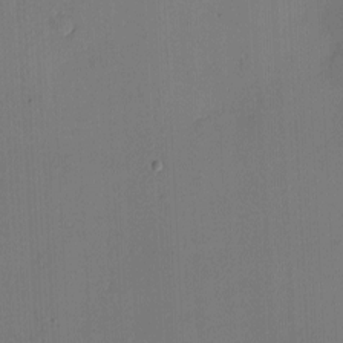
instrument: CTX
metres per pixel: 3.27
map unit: eHh
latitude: -3.7288
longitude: -79.6694
